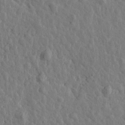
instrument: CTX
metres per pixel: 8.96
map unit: Htu
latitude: 1.1214
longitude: -179.0270
